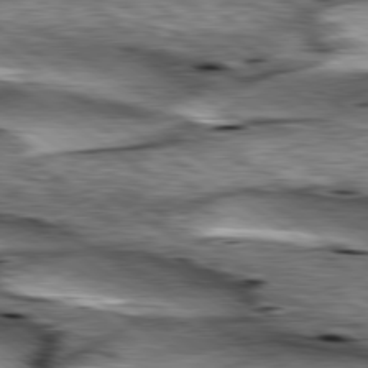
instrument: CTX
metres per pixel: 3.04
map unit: lApd
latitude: 79.7828
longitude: -49.0647
